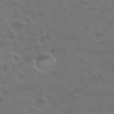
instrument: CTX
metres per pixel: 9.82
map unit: Nhu
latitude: 26.4223
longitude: -53.3104
